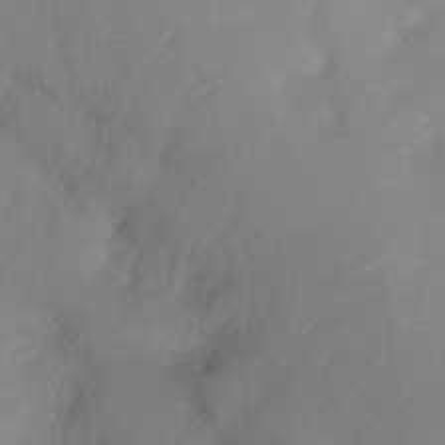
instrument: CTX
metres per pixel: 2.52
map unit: Nhu
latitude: -13.4832
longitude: -40.4034
